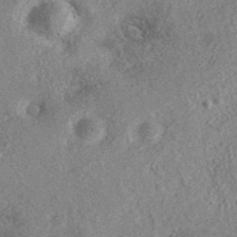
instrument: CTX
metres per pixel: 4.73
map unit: eAb
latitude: 36.7058
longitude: 112.5763
